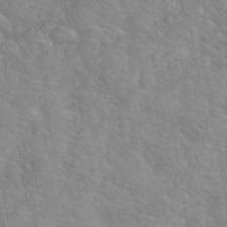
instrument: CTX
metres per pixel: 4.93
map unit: eHh
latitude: 40.4412
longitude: -57.4804
